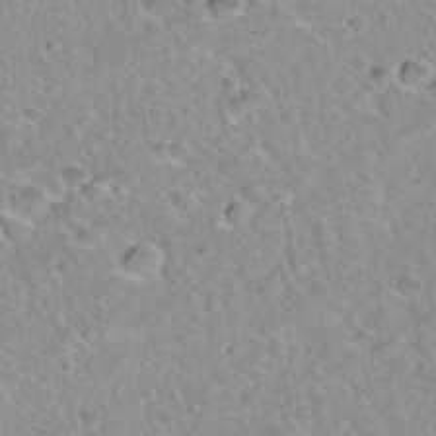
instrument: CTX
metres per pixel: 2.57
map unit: Hto
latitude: 34.8947
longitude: -48.3656
